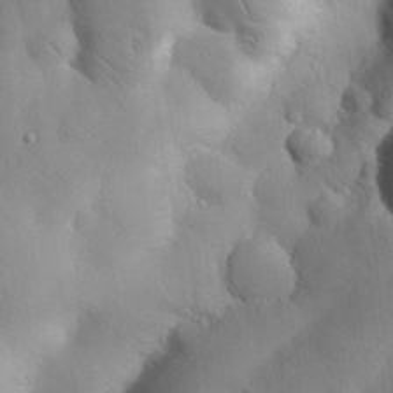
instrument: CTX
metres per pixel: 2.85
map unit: Nhu
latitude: 26.4412
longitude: -72.2901
